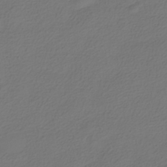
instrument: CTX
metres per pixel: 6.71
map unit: HNhu
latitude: -39.9556
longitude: 103.9556
